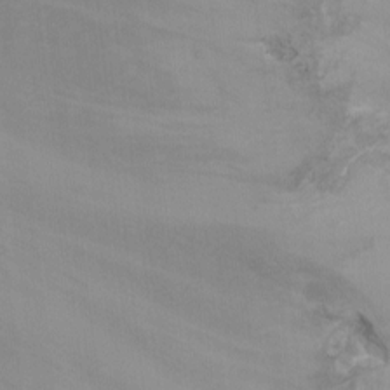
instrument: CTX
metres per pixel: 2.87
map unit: Nhu
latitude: -8.3684
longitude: -41.1970
